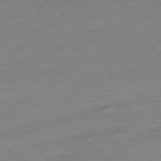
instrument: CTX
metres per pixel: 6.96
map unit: Ap
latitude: -77.4265
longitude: -98.3467
